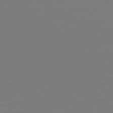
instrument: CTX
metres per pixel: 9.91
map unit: Hpe
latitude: 78.5357
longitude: -171.8205
